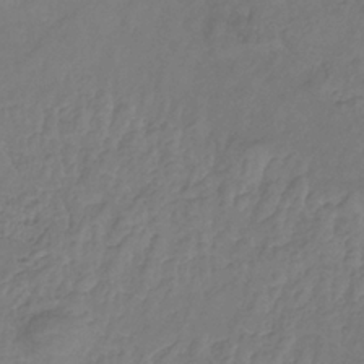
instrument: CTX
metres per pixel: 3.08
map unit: eHb
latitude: -31.9745
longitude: 73.3320
